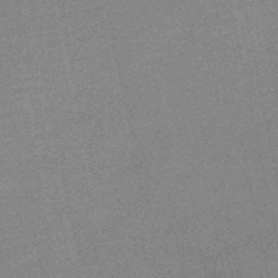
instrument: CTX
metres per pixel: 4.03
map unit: HNb
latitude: -52.5006
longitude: -47.9339
